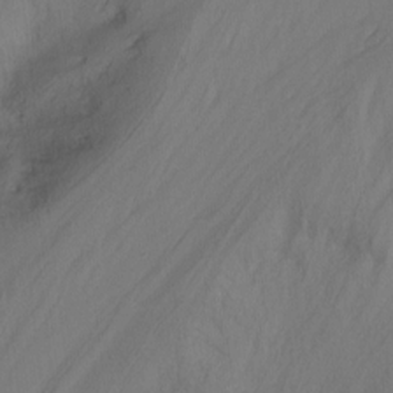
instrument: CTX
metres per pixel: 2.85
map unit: Nhu
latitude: -8.4818
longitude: -50.2144
